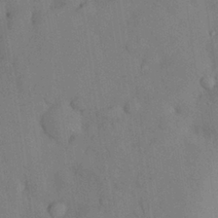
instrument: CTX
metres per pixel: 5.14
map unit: Nhu
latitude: 28.1200
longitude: -70.1767
